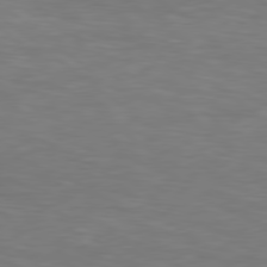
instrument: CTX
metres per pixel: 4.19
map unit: Hpe
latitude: 79.1214
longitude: -128.5546
